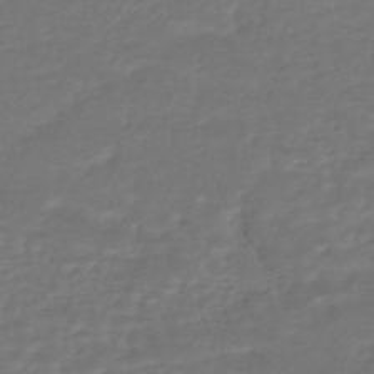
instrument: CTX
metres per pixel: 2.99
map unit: HNhu
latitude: -47.0864
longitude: 95.7288
